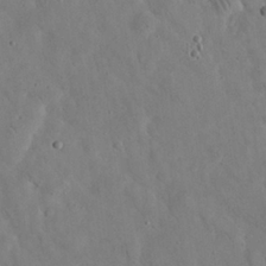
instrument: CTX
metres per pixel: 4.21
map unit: eHh
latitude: 25.1025
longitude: -67.6316
